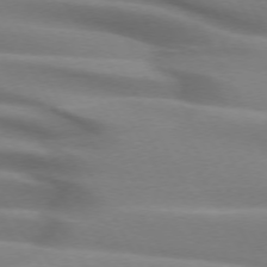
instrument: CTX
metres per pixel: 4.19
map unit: lApd
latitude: 72.0822
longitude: -51.8583
